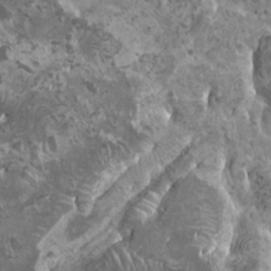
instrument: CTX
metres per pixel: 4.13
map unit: HNhu
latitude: 0.2144
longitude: 1.8801
